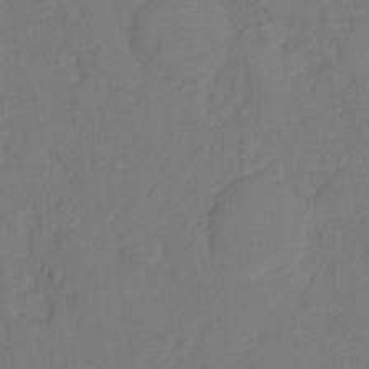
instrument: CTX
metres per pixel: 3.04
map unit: Ht
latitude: -11.2187
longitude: -27.4804
